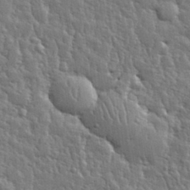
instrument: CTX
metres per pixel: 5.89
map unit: eHh
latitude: 31.0648
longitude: -79.1403
